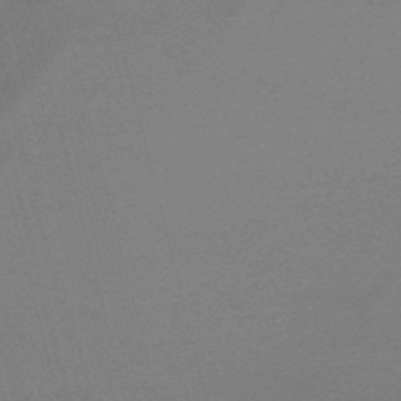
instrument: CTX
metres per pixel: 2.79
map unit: lHb
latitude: -47.7855
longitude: 68.1038
